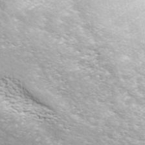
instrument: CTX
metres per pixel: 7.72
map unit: ANa
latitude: 44.9513
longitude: 30.9164
